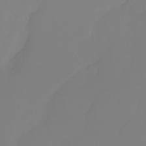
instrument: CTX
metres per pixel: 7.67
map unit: Nhu
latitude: -29.1242
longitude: -63.8017
